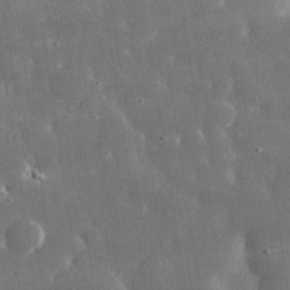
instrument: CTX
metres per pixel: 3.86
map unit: lHvf
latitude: 31.7639
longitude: -88.9514
